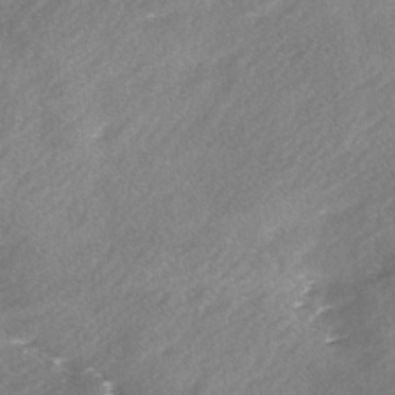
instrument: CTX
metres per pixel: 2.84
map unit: Ave
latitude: 0.2144
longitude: -112.2900
